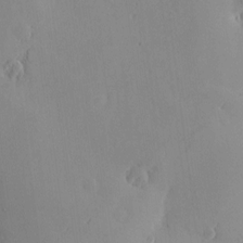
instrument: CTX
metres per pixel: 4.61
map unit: Nve
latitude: -8.3684
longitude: 173.5966
